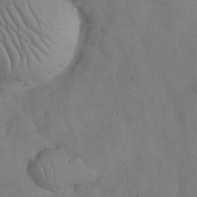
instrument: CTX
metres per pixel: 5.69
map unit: Nhu
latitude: 27.7450
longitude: -70.5923
